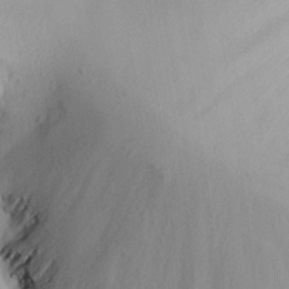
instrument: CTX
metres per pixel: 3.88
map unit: Aa
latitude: 20.1200
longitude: -146.2901
